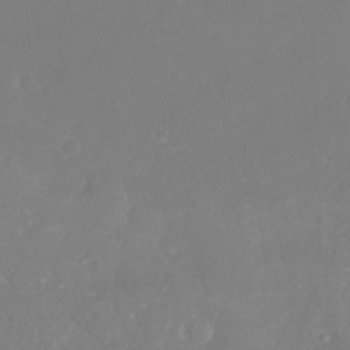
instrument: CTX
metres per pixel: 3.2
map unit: Nhu
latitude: -21.1809
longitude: -58.2523
